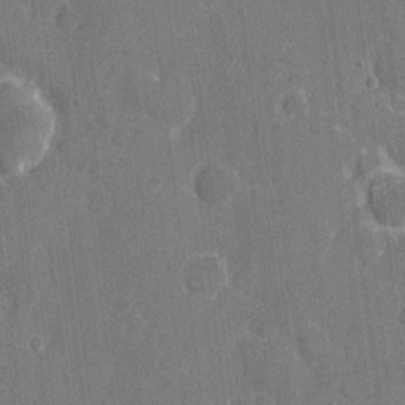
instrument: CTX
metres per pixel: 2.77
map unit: eHh
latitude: 6.5924
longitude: -67.9717
